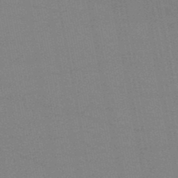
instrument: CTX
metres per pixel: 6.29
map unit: HNb
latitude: -47.6155
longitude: 58.8785
